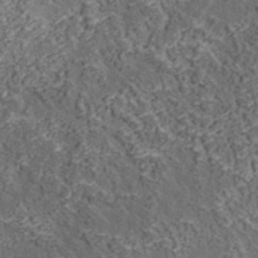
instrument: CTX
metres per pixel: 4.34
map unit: lHvf
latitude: 37.6316
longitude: -91.3671
